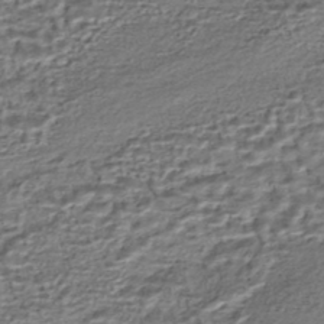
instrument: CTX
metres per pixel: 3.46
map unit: HNhu
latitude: -45.4643
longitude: 106.3496
